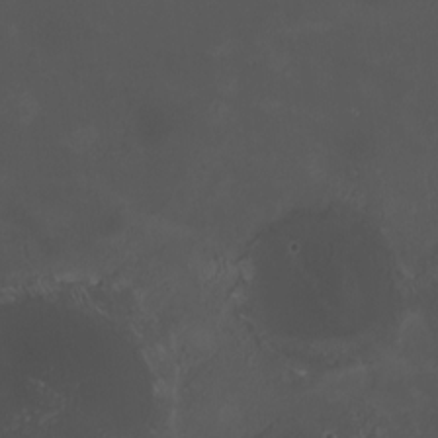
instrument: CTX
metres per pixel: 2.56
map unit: HNhu
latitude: 8.1389
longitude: 10.7841
